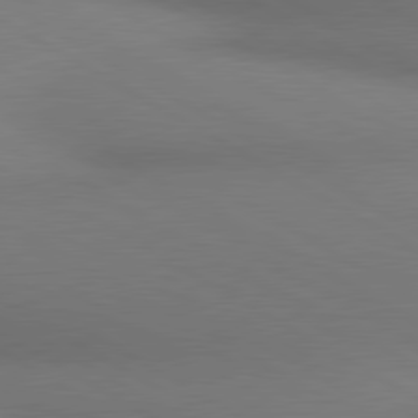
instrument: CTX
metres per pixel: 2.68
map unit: lApd
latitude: 80.4412
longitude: 130.2172
